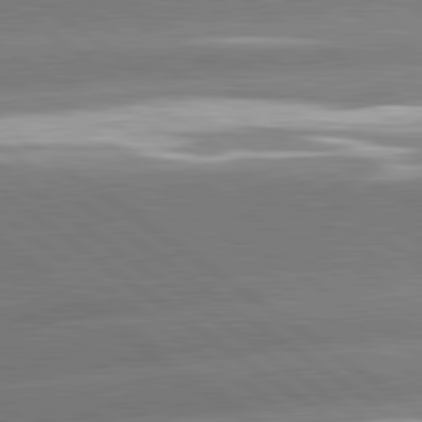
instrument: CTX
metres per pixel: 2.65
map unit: lApd
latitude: 81.2159
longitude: -157.1781
